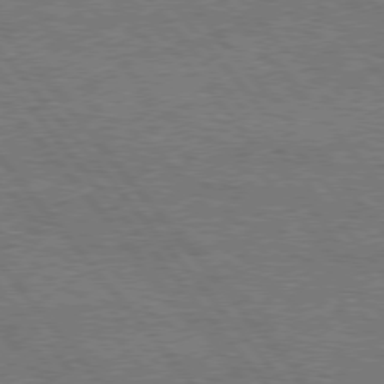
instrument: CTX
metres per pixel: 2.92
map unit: Hpe
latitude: 75.9339
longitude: -157.0458
